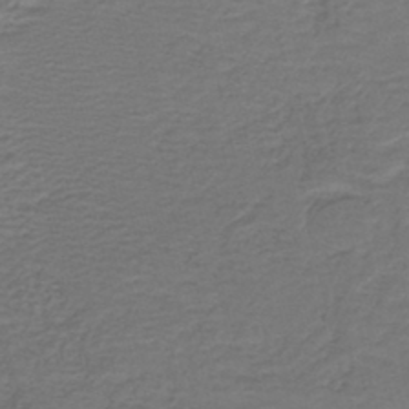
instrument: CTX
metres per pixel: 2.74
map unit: HNb
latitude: -42.5006
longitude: 50.4440
